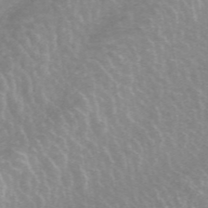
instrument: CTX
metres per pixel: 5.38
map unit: ANa
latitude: 44.9702
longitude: 25.6155
